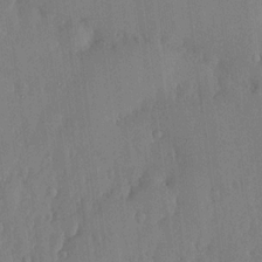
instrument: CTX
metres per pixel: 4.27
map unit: lHvf
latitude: 19.1025
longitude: -116.1200
